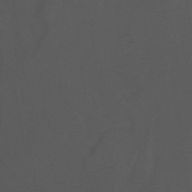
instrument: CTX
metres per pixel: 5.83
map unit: Htu
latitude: -6.7463
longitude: -68.9136
